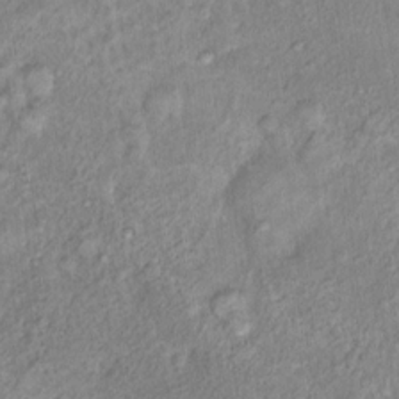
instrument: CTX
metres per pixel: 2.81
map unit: Nhu
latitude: 11.7261
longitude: -27.2537
